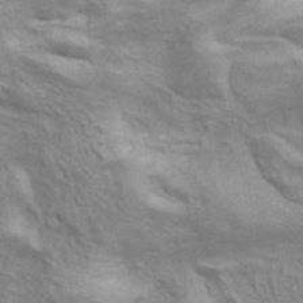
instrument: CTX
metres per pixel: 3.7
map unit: ANa
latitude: 41.3860
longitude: 14.2362
